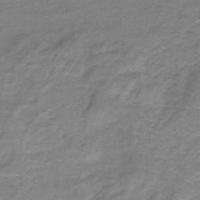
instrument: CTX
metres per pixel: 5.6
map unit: HNb
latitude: -33.7856
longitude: 60.7652
